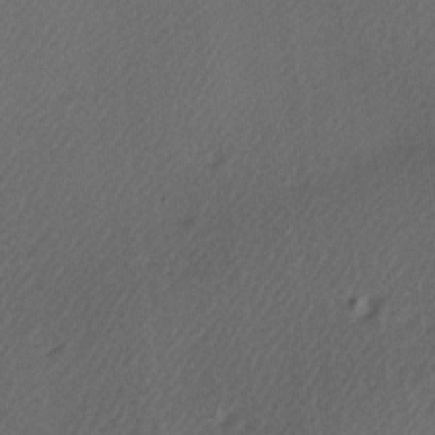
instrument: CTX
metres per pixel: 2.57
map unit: Hve
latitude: 12.9892
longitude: -90.6490
